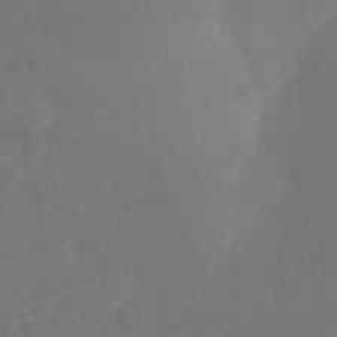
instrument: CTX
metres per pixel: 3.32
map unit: Nhe
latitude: -35.9556
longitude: -177.6883
